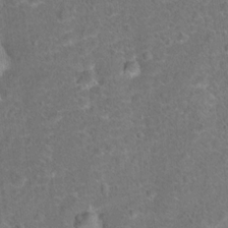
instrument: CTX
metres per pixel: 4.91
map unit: Hto
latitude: 17.1025
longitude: -42.5924
